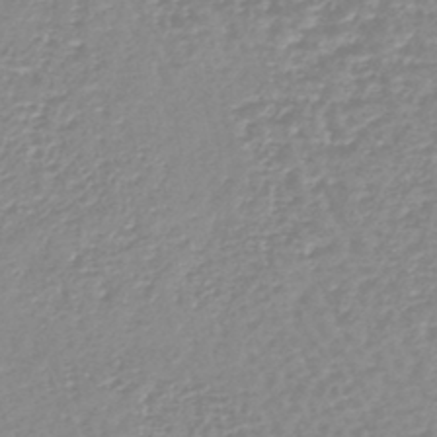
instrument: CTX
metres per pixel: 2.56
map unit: lHb
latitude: -44.1228
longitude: 78.8597
